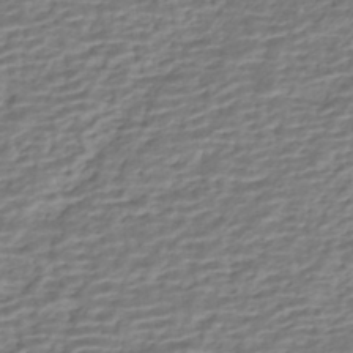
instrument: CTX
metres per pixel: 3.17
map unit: HNhu
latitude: -42.9919
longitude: 100.7652
